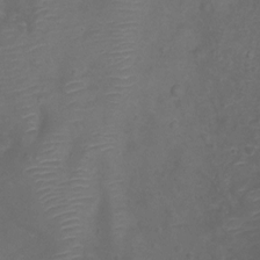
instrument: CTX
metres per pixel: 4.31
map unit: Ht
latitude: -5.9367
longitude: -19.6127
